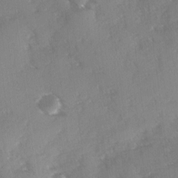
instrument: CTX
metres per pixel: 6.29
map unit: Ave
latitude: 0.1577
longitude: -111.4805
